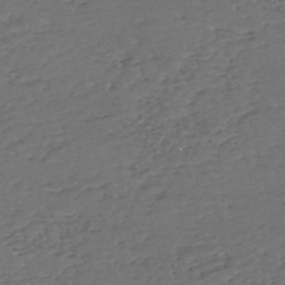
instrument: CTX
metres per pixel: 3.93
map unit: eHh
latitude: -55.1809
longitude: -89.8584
